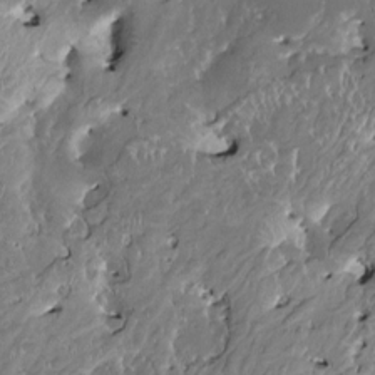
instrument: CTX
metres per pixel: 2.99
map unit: HNhu
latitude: 2.8947
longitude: 8.4818
